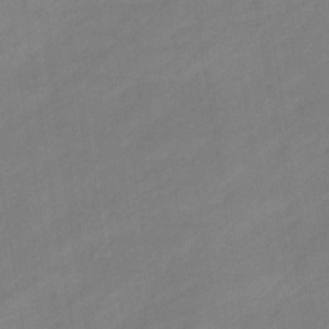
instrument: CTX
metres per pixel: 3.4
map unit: eHb
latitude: -37.2565
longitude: 79.3698
